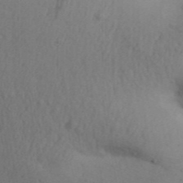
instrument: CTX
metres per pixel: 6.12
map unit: Aa
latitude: 30.2523
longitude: -146.6491
